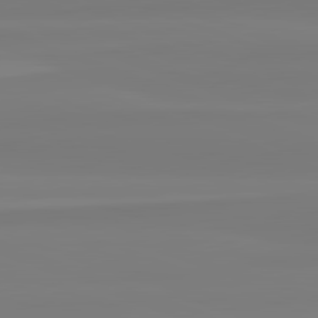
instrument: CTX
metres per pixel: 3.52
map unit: lApd
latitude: 82.5734
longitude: 174.5384
